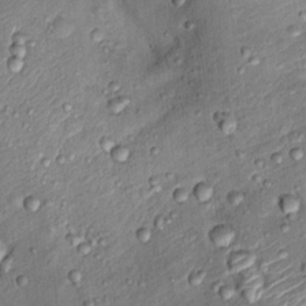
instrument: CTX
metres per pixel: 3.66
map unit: Ht
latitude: 13.8017
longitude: -40.7435
